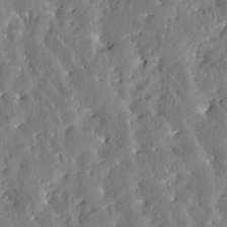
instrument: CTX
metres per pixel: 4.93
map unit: Htu
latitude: -3.1998
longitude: 174.9163
